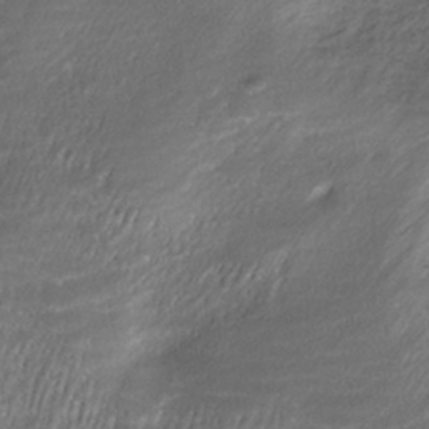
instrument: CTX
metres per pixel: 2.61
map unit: ANa
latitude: -38.7841
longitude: 97.4832
